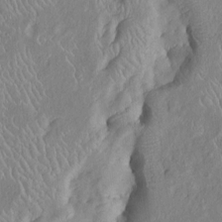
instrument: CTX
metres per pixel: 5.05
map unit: Htu
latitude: -6.7841
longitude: 152.5384
